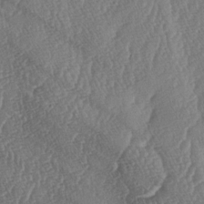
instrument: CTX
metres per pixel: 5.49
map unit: lAa
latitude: -6.2739
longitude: -130.1578
